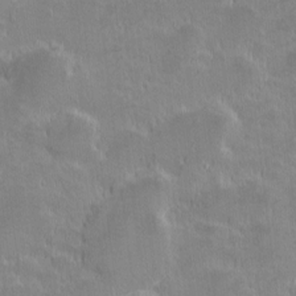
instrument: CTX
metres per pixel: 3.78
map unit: eHh
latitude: -1.7667
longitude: -84.9514
